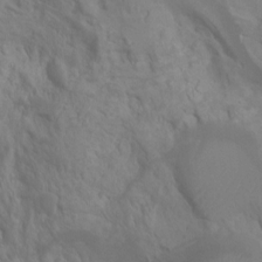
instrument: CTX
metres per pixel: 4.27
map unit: Ht
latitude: -4.5196
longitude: -24.7057
